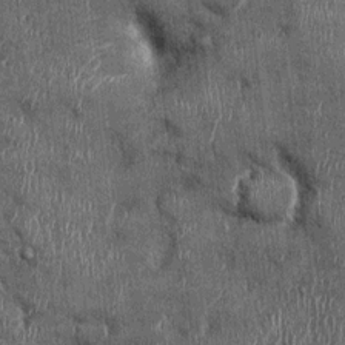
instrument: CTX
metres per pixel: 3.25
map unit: Ht
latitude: -0.1417
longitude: -12.9325
